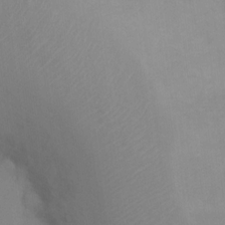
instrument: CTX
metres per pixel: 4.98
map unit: Nhu
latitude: 13.4049
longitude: -28.0444
